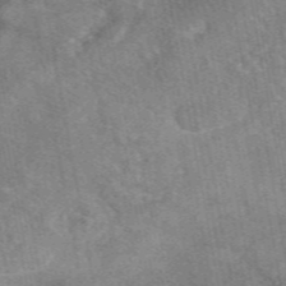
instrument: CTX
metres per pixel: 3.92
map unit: eAb
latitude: 48.7057
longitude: 122.2929
